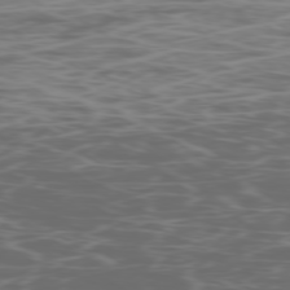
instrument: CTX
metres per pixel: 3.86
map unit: Ap
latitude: -78.7274
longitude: -75.2159
